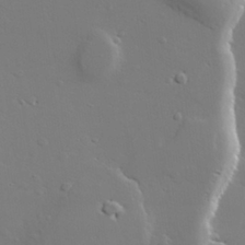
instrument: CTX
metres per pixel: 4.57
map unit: lAvf
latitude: 28.9325
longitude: -108.3656
